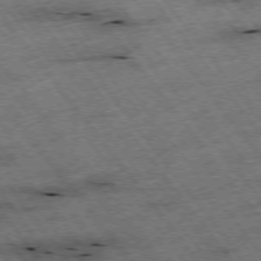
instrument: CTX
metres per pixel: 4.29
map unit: Hpe
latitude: -75.5966
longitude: -22.2522
